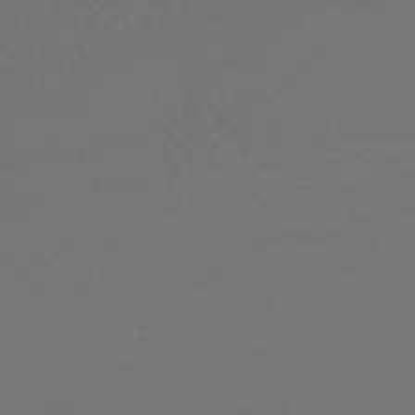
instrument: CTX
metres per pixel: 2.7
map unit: lHb
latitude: -43.1431
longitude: 67.4076
